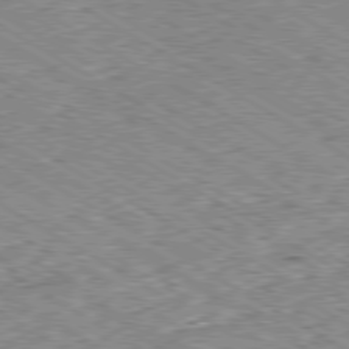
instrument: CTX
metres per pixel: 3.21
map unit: Ap
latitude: -80.2551
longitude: -50.7435
